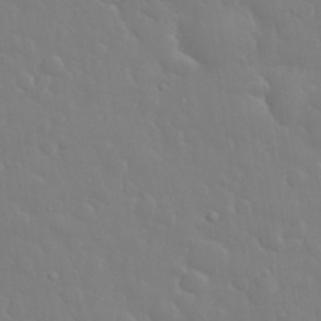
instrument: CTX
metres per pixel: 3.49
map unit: eHh
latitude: 33.1403
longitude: -60.4790
